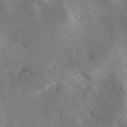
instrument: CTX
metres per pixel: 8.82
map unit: Ave
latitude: 18.1766
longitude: -131.2915
